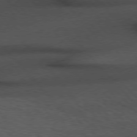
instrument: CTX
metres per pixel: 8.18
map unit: Hpe
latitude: 76.4601
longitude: -157.8016
